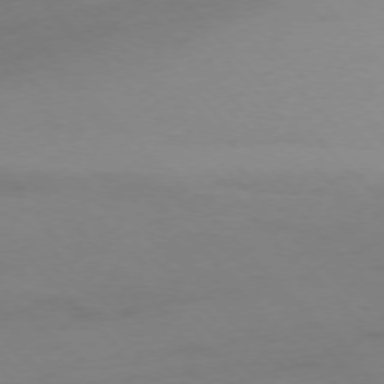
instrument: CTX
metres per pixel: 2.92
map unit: Ap
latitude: -76.8975
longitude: -71.7449
